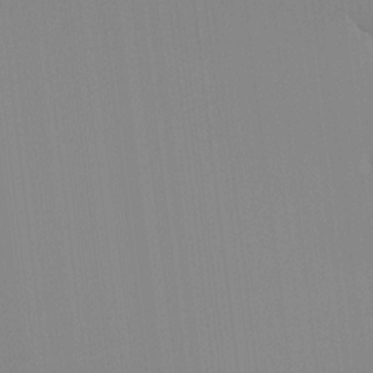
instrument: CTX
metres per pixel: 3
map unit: Hto
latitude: -8.4062
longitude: -51.1970
